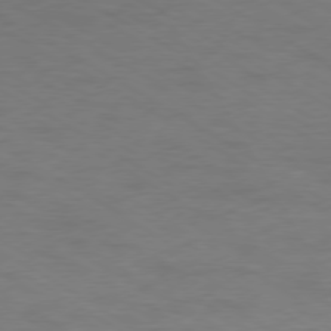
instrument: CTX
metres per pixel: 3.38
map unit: Ap
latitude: -77.2565
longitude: -75.4993
